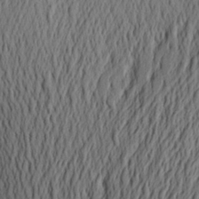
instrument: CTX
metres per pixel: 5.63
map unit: Aa
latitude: 25.8016
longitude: -146.0633
